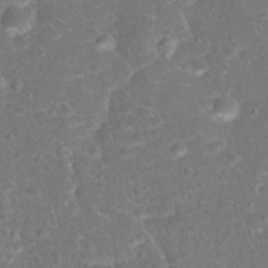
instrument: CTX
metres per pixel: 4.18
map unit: Hto
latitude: 17.0836
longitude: -42.4412
